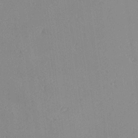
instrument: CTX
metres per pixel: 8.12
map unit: Aa
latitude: 18.9136
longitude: -140.7246
